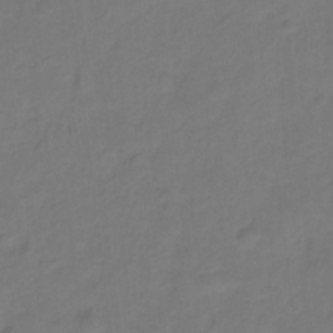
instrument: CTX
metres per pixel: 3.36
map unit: Hto
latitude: -1.7667
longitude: -34.4979
